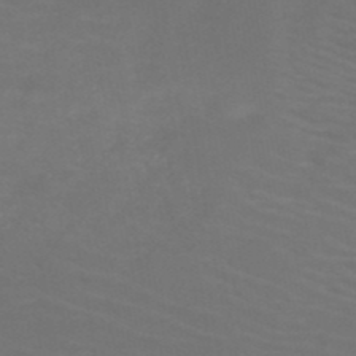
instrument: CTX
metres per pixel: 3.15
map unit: HNb
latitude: -49.8801
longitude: -50.6868
